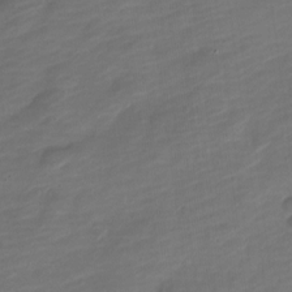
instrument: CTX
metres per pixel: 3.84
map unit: Nve
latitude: -17.7856
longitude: 109.0486
